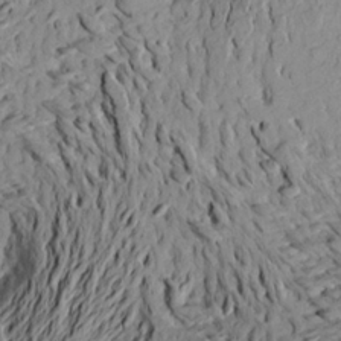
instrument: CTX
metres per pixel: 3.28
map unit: Aa
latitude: 21.1592
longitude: -148.8191
